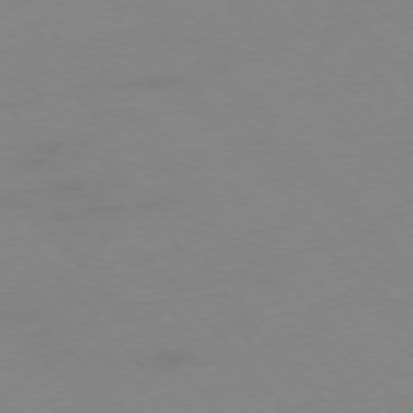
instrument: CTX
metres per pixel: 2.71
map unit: Hpe
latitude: -76.6707
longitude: -19.7071
